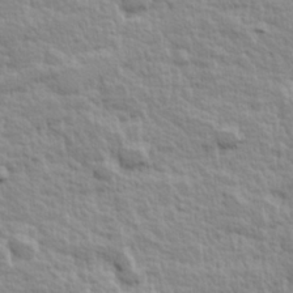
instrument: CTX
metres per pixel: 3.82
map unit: Hve
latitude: 25.0458
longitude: 144.6708
